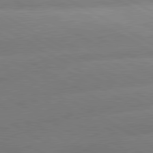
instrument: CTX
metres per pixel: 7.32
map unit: lApd
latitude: 80.4601
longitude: -155.6127
